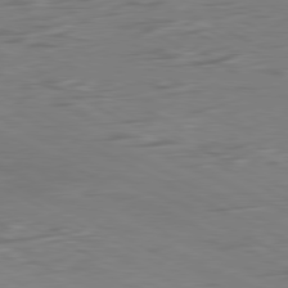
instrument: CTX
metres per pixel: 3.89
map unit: Ap
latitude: -81.2187
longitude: -62.7813
